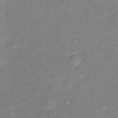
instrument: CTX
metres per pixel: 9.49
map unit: Ht
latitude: 12.3278
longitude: -40.0444
